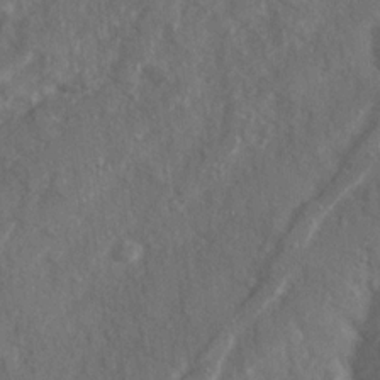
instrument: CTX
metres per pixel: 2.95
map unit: Ave
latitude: 20.0444
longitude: -130.4412
